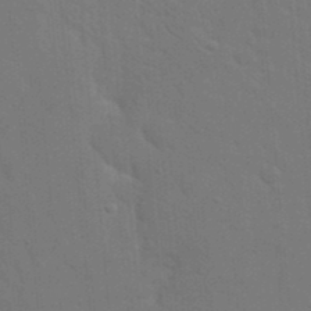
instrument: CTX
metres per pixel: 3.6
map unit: eHh
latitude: 18.9513
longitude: -64.2145
